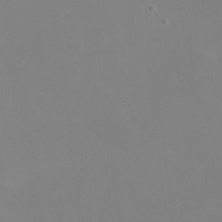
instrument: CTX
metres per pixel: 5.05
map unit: eHh
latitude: 23.8961
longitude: -65.9906
